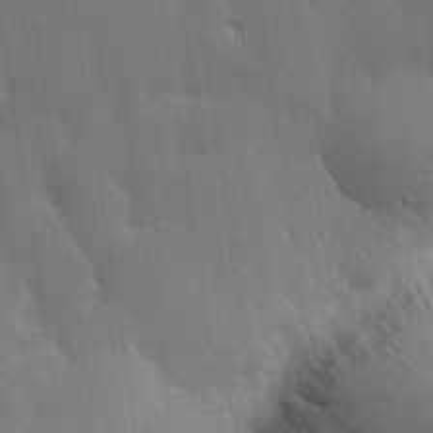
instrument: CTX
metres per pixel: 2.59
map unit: lHvf
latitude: 19.4615
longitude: 141.8989
